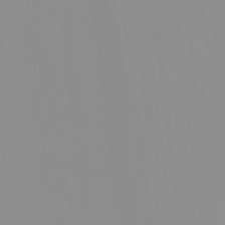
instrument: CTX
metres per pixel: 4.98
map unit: HNhu
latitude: -0.6141
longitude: -6.2711
